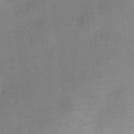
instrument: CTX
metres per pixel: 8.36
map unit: HNhu
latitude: 7.0836
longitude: 7.3509
